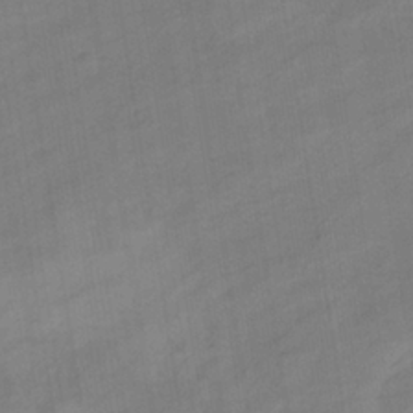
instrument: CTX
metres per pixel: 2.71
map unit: eHb
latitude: -36.9919
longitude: 79.3887
